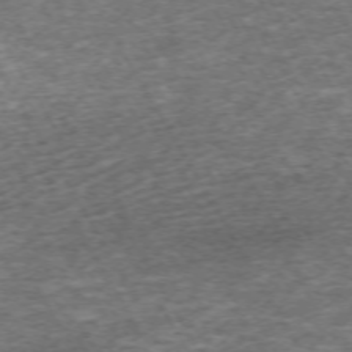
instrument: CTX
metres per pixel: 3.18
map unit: Hpe
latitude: -71.5777
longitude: 13.9367
